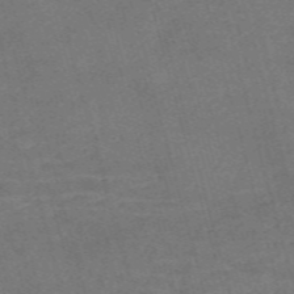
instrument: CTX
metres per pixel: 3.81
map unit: Nve
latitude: -58.7841
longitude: 64.9920
